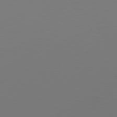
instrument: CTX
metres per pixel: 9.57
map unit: Hpe
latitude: 76.6490
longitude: -137.3671
